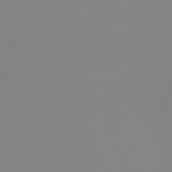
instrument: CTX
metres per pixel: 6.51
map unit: Ht
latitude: -16.2929
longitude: -47.9528
